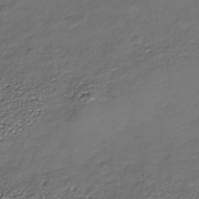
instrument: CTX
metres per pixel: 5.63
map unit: Nhe
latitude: -37.0864
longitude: -87.1025
